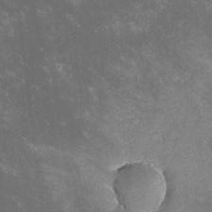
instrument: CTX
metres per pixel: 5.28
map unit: lHvf
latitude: -13.8422
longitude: -102.4790
